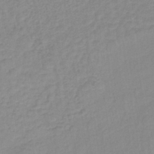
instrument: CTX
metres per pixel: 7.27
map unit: lHb
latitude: -40.6896
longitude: 64.0661
